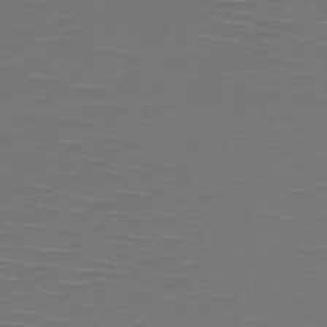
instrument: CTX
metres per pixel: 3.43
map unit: HNb
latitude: -47.9745
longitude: -44.7435
